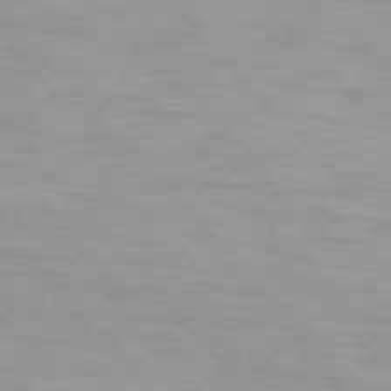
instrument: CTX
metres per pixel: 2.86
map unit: Hpe
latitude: 77.3292
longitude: -163.2348
